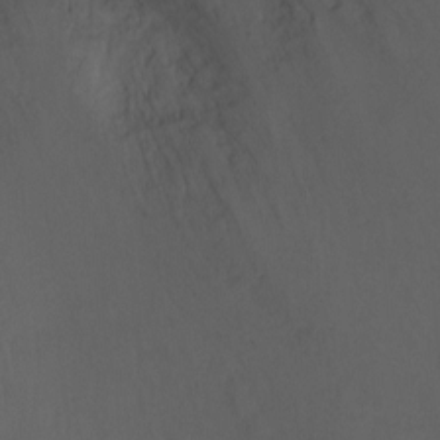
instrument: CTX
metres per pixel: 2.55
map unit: Ht
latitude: -11.7478
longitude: -35.4804
